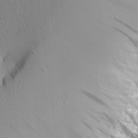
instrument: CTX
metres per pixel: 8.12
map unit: Aa
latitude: 21.2537
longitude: -143.7450
